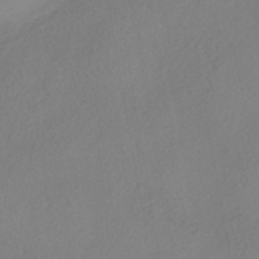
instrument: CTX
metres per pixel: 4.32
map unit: HNhu
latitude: -40.8030
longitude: 104.3684
